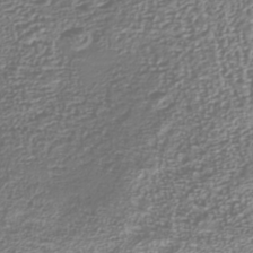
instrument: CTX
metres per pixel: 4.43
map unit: Nhu
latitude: -38.8030
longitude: -81.9150
